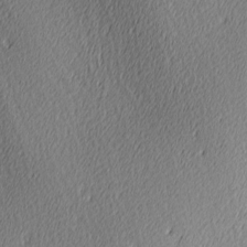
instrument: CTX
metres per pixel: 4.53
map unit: Ave
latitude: 3.7827
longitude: -113.7072
